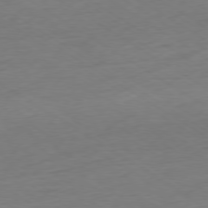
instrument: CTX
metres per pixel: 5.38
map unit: Ap
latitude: -78.6140
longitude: -58.2334
